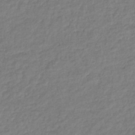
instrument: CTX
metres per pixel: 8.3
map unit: eHb
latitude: -38.4251
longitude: 81.0865
